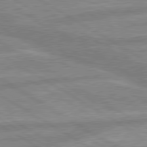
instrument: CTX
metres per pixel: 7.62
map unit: lApd
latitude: 80.1389
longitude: -170.5168
